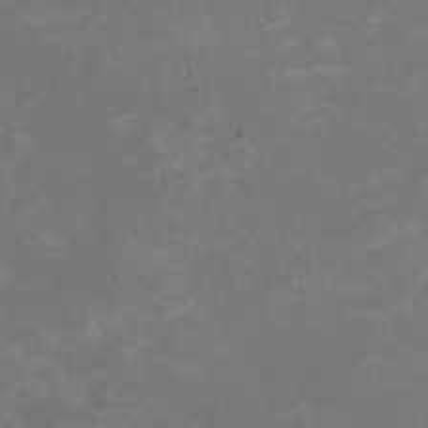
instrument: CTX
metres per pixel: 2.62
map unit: HNhu
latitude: -2.8030
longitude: -3.8772
